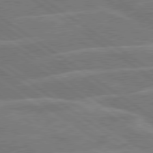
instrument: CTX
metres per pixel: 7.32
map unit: lApd
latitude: 79.8584
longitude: -121.6505
